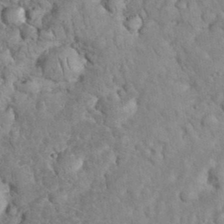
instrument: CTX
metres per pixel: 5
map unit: eHh
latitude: 33.2159
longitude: -65.3482
